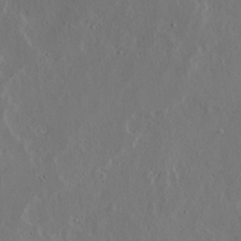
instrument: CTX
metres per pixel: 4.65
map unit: Ave
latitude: 13.5560
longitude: -136.5168
